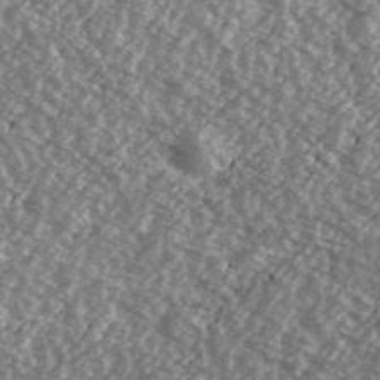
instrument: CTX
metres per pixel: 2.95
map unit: Ave
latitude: 39.3482
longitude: -111.2726
